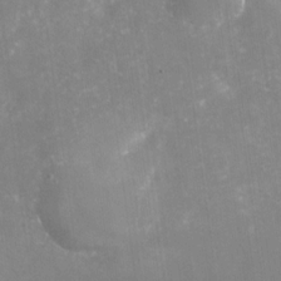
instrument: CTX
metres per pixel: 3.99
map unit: Nhu
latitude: -29.5210
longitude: -64.4223
